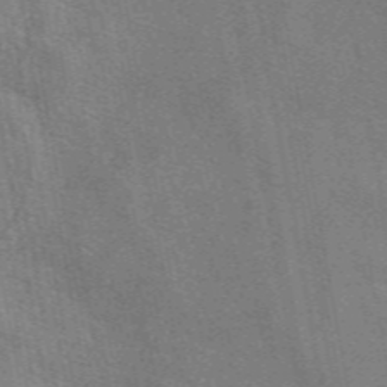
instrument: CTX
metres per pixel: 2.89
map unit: eAb
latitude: 50.9135
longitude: 115.7477
